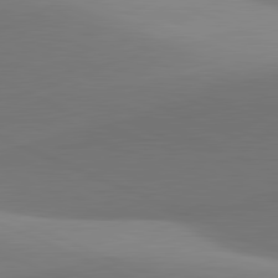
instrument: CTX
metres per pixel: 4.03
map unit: lApd
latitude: 81.8016
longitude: 143.0486
